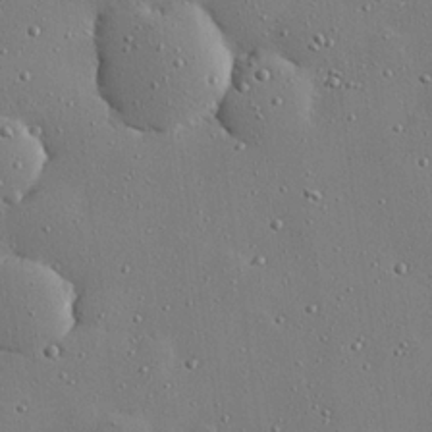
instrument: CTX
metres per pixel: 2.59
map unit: Hve
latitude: 26.5357
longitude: -92.4412
